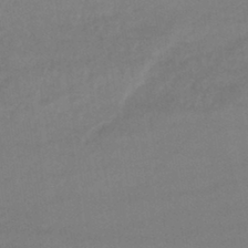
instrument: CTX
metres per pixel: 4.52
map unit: lHb
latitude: -42.2361
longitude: 66.5574
